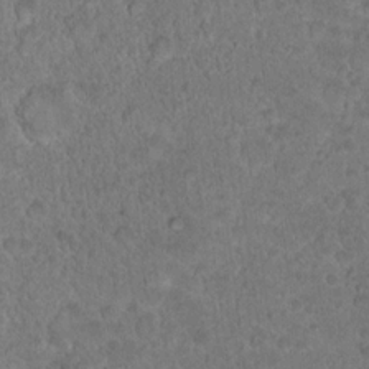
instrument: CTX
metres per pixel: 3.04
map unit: Hto
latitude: 17.0458
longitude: -34.8002
